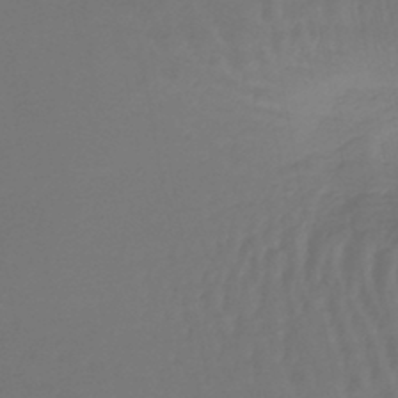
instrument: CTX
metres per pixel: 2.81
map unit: lHb
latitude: -43.5966
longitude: 63.5966
